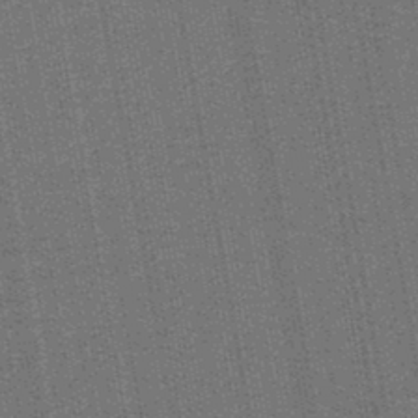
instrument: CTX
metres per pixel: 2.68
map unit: lHb
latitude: -45.0864
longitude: 57.9745
